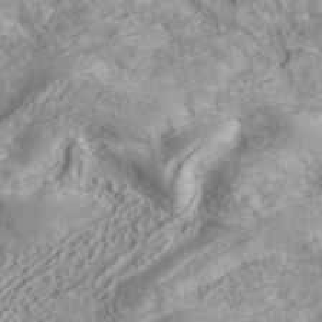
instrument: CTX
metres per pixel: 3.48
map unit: ANa
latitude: 41.4237
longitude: 30.8219
